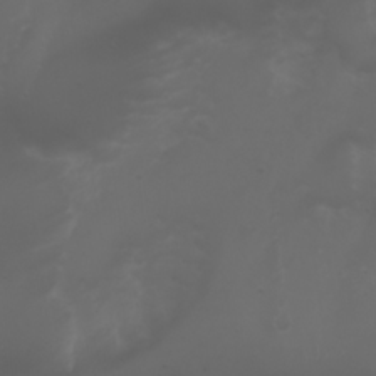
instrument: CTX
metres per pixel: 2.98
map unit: Nhu
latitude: 22.3845
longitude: -64.6113
